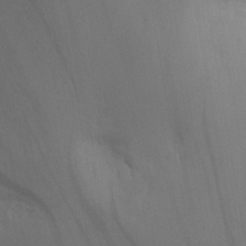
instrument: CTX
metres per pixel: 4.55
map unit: HNhu
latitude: 13.9528
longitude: 12.9920
